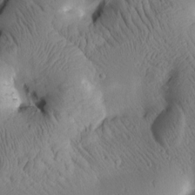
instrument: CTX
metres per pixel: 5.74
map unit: Htu
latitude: 2.3089
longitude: 177.6722
